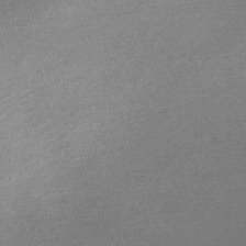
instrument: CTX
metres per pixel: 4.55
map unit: Nve
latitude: -56.9164
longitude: 61.1242
